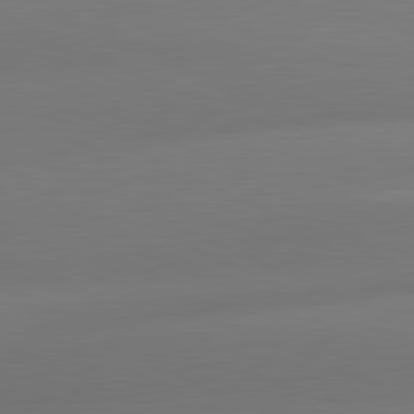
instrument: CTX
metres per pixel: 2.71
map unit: lApd
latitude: 81.3293
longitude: -160.2522
